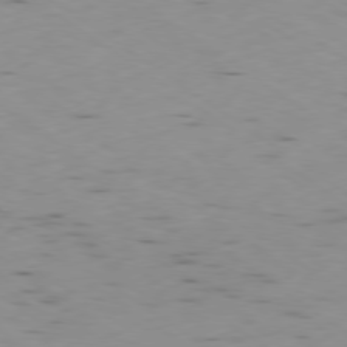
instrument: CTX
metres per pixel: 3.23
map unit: Ap
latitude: -79.2565
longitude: -72.5168
